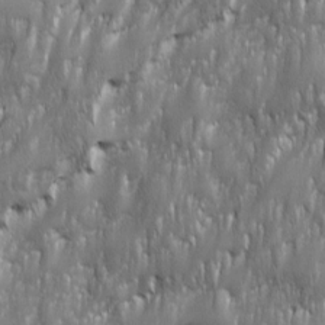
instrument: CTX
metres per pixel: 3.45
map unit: Ave
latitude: 15.8395
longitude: -134.9891
